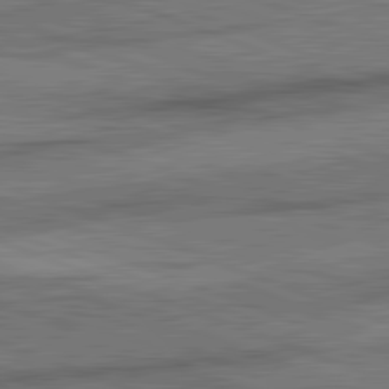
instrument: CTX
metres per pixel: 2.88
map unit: lApd
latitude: 82.2522
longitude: -161.7827
